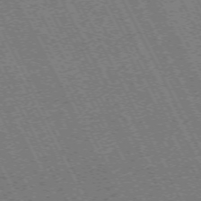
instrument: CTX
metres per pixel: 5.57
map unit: Hpe
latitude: -70.9542
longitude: 10.6708
